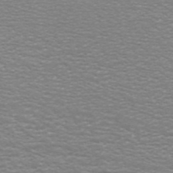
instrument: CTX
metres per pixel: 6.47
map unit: ANa
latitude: 45.1970
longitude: 30.7652
